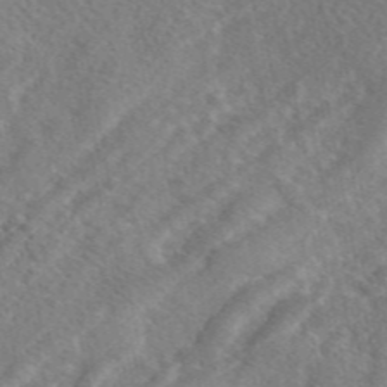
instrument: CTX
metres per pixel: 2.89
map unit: eAb
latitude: 48.3845
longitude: 118.1039
